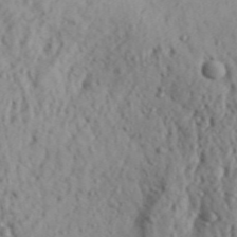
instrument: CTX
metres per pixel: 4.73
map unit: Aa
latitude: 31.3671
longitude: -136.4412
